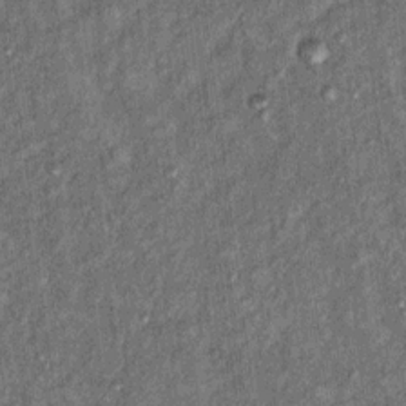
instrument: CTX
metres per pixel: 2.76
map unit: Ht
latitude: 8.3278
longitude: -37.3481
